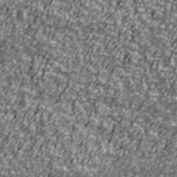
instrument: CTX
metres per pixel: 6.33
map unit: Ave
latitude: 41.2536
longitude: -113.9339
